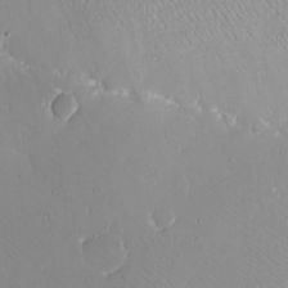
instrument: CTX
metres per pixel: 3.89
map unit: eHh
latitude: -9.2754
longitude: -68.9513
